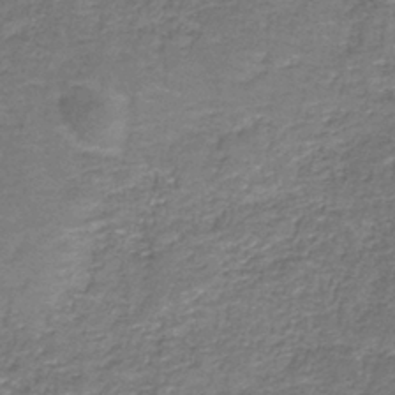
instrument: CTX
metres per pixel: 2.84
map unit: eAb
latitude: -36.6329
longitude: 52.2550
